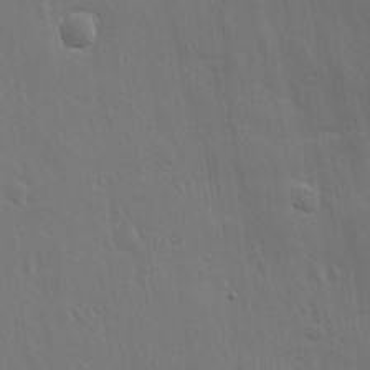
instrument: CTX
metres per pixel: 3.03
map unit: lHvf
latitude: 18.6679
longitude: -116.8947
